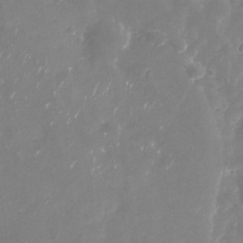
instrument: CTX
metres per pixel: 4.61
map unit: Nhu
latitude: -29.5777
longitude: -77.2915
